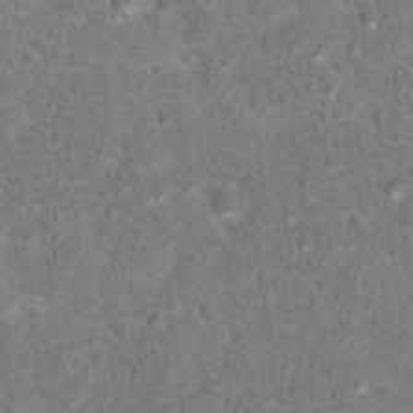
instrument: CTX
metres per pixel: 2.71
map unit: Hto
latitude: 16.9514
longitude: -38.1200
